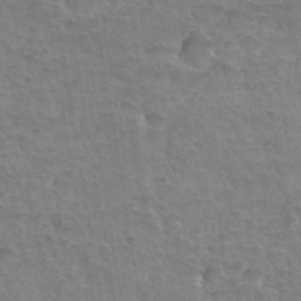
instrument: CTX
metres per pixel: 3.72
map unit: Hto
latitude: 35.8583
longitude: -43.5371
